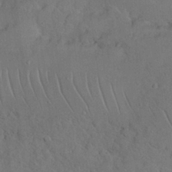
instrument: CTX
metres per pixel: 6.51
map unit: Nhu
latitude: 26.1011
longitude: -70.8380
